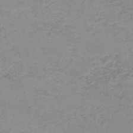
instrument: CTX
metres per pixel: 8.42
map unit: HNb
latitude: -51.2754
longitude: -53.2726
